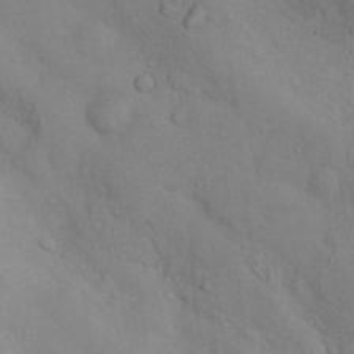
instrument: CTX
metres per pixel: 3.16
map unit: Nhu
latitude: 11.0081
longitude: -26.3467
